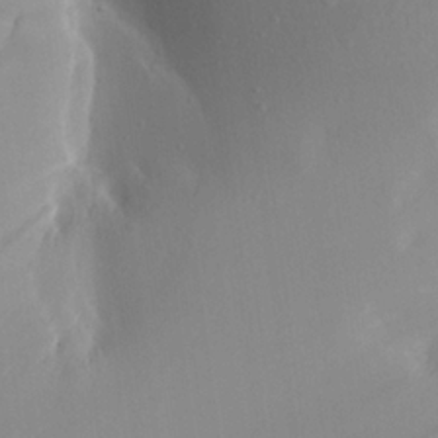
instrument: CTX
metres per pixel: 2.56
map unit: Aa
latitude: 22.2333
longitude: -145.7449
